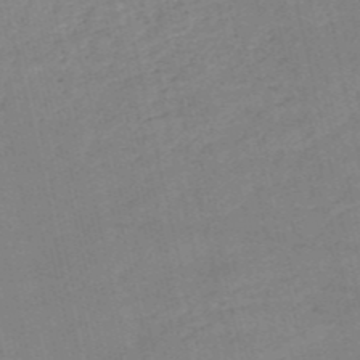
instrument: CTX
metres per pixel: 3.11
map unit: HNb
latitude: -54.0850
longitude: -45.9150
